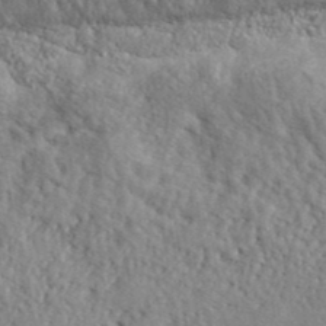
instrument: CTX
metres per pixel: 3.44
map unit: lHvf
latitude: 41.0080
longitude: -88.4790
